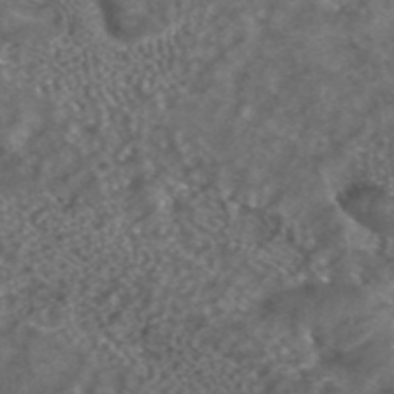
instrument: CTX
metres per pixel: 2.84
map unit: ANa
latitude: 42.4790
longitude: 24.0094
